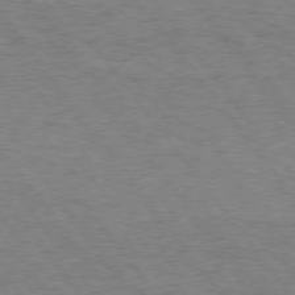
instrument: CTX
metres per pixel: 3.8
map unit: Hpe
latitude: 75.1403
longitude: -150.8758
